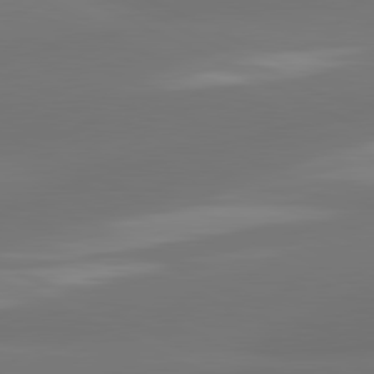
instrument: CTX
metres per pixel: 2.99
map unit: lApd
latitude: 81.3482
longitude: -164.3656
